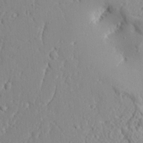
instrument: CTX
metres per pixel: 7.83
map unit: Aa
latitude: 9.3671
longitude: -135.2726
